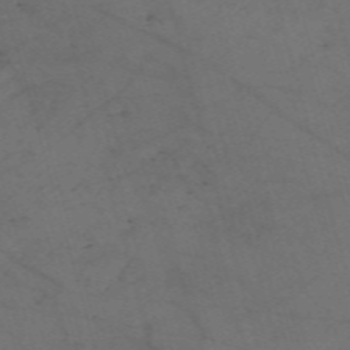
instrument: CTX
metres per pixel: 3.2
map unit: Nve
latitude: -59.0864
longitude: 51.5777
